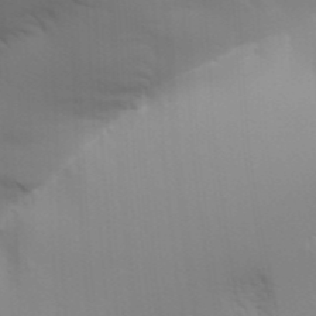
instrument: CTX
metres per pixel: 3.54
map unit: Aa
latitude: 31.6127
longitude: -141.2159
